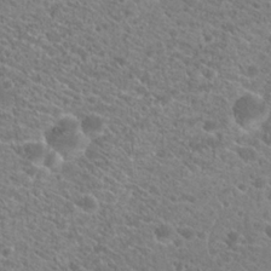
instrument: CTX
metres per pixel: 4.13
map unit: Hto
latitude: 20.3279
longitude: -38.4412
